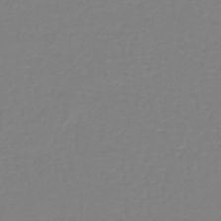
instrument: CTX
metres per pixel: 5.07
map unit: lHb
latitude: -41.2943
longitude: 60.3495
